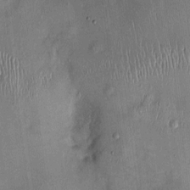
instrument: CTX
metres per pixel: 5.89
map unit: Nhu
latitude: -0.0094
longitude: -14.5735
